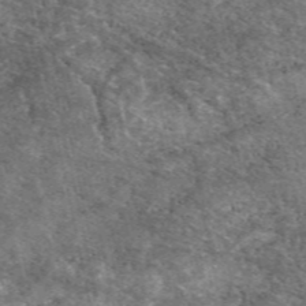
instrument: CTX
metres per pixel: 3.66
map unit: eAb
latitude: 49.9150
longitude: 114.3117
